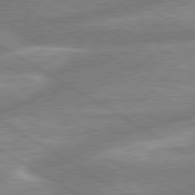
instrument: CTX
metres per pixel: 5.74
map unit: lApd
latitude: 80.3845
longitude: -165.1403
